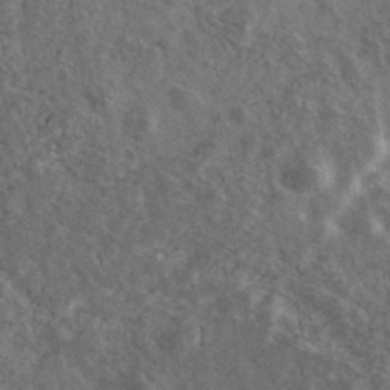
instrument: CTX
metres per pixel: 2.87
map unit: Ave
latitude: 40.3845
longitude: -110.6680
